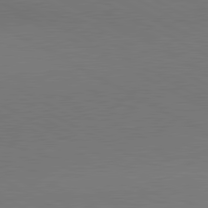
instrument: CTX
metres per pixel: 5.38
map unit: lApd
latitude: 80.9514
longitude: 155.4266
